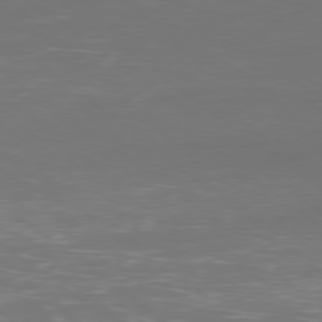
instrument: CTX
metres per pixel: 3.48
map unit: Ap
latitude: -79.5210
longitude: -60.6301
